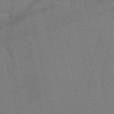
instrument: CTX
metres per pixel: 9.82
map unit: HNb
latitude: -47.5399
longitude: -40.1577
